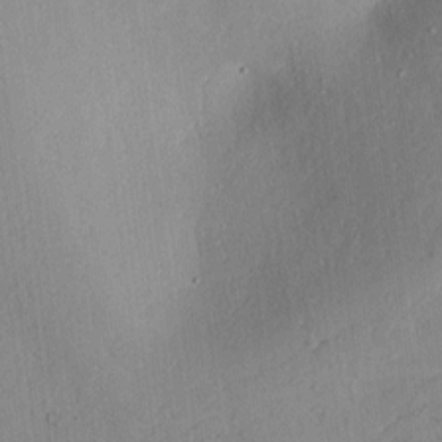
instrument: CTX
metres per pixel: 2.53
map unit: lAvf
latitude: 7.2159
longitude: 168.1605
